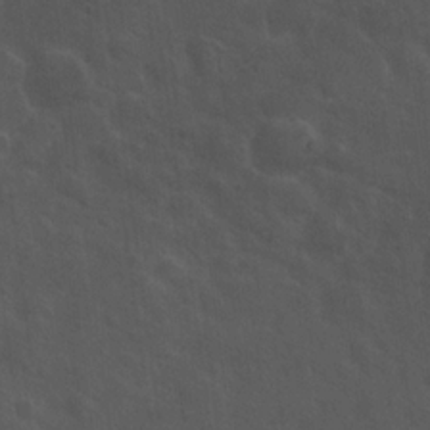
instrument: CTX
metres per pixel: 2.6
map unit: Hto
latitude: 18.8380
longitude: -54.1956
